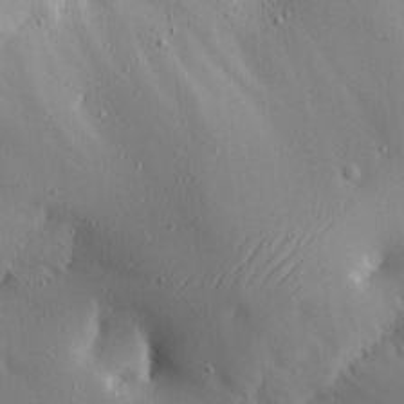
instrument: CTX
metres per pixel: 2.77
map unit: Ave
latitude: 16.8758
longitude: -139.1781
